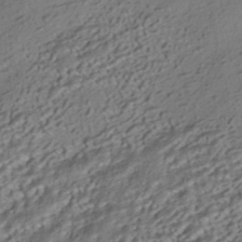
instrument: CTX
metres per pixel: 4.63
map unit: HNhu
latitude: -41.7289
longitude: 107.4455
